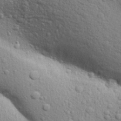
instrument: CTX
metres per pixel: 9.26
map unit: Aa
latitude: 29.9339
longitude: -147.4427
